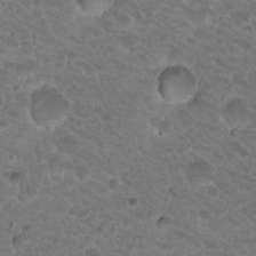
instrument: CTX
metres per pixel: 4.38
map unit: Hto
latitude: 19.3103
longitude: -32.8002
